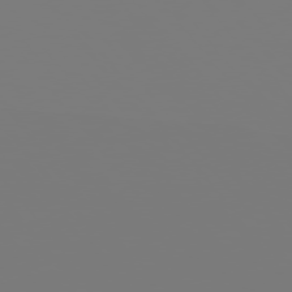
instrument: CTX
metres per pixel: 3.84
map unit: Hpe
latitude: 75.6316
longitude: -142.4412
